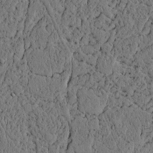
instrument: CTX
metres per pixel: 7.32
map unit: lAvf
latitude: 4.8947
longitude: 166.0094
